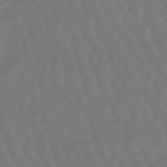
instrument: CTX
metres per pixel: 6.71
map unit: eHb
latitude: -46.8597
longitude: 81.6344
